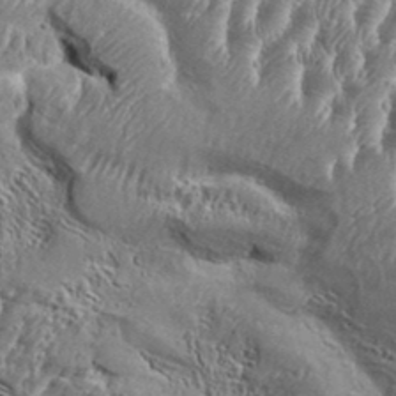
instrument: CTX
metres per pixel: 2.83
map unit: Aa
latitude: 34.4601
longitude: -135.0836
